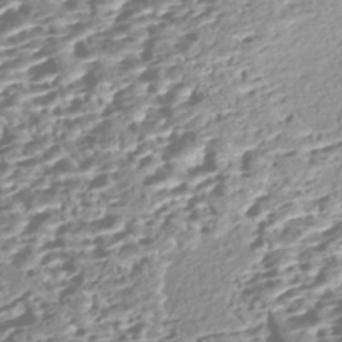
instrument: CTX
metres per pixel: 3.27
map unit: Nhe
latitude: -47.1431
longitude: -172.6490
